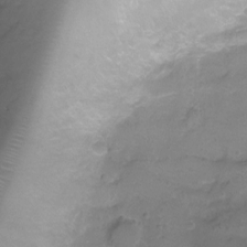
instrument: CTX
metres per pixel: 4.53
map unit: Ht
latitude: -6.8030
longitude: -19.4237
